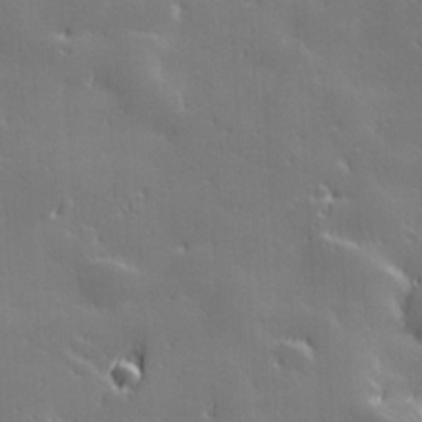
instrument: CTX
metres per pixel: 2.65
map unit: Hve
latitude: 28.2900
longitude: 144.6896
